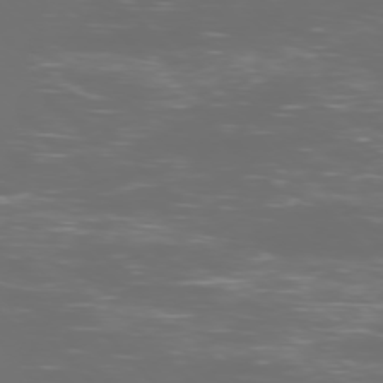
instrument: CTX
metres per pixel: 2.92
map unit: Ap
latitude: -77.2565
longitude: -61.8205
